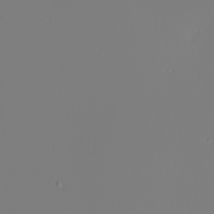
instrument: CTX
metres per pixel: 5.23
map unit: Nhu
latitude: -7.6910
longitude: -95.5182
